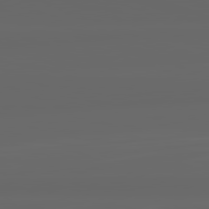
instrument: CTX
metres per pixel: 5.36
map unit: lApd
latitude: 82.1011
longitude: -169.6316
